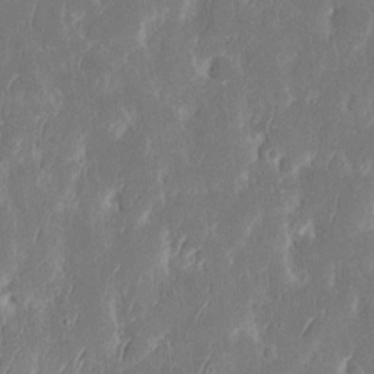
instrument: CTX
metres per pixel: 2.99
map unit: eHh
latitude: 16.4412
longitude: -73.1215
